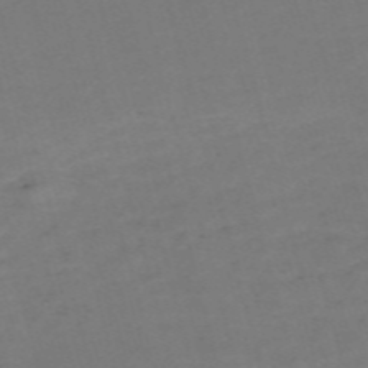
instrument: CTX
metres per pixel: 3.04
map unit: Nve
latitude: -58.8596
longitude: 58.3873
